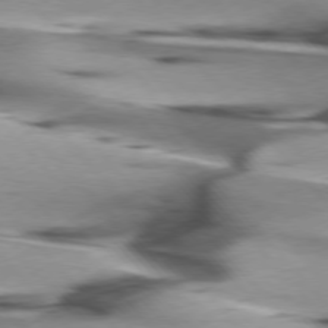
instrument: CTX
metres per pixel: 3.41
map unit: lApd
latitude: 75.9339
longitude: -64.6490
